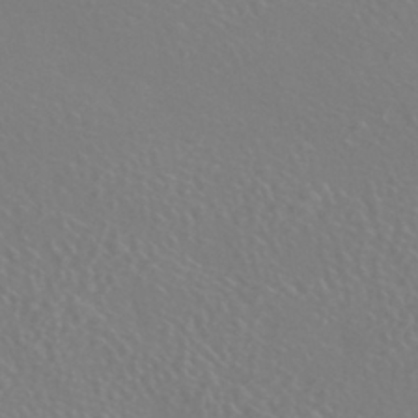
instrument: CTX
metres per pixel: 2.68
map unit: HNhu
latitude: -41.8800
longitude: 93.8800
